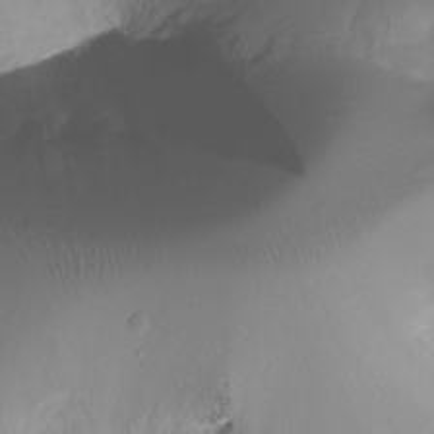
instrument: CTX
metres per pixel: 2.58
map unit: Ht
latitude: -18.1228
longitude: -45.0080
